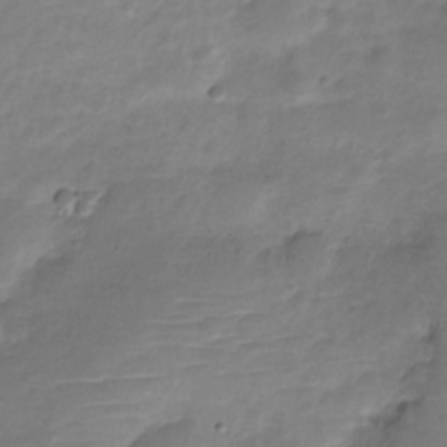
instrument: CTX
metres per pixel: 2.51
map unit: Nve
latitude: -22.8597
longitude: 104.5196
